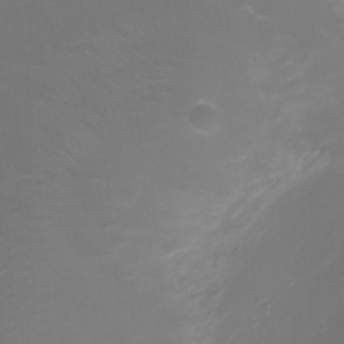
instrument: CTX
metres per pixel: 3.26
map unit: Ht
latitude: -2.4251
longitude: -19.5560
